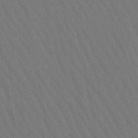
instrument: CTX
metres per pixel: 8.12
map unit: lHb
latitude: -47.7855
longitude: 69.7477
